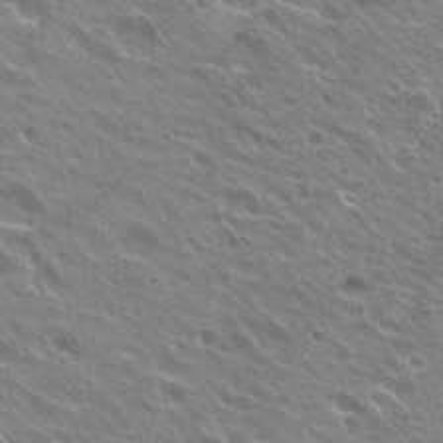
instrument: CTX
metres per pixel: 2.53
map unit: Hto
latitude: 24.3089
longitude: -30.8380
